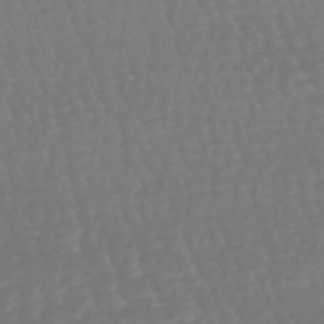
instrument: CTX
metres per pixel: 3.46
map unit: eHb
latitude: -46.9352
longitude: 79.5777
